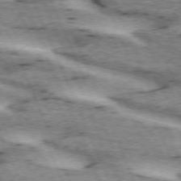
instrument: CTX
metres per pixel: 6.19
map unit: lApd
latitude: 72.6869
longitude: -53.8395
